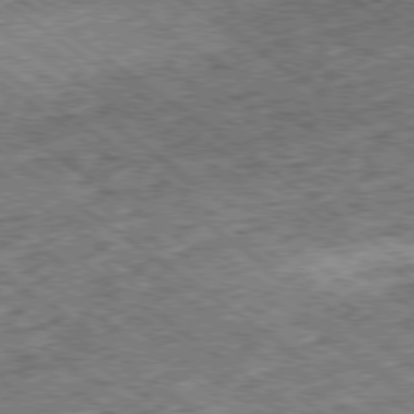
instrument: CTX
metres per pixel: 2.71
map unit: Ap
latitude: -79.1242
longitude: -50.3467
